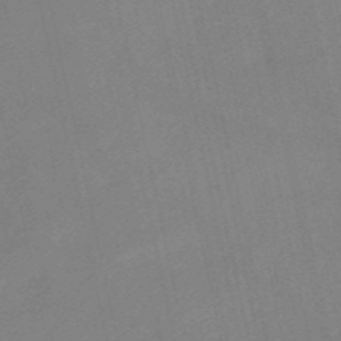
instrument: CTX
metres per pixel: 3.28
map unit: HNb
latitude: -53.0108
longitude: -49.5938
